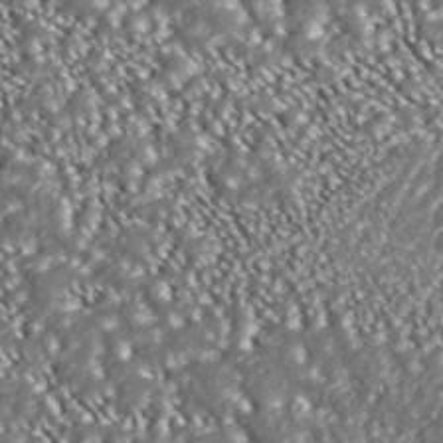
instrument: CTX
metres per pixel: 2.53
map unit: ANa
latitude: 43.7450
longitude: 36.8219
